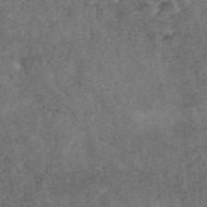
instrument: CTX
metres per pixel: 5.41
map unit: ANa
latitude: 42.3467
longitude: 26.9163
